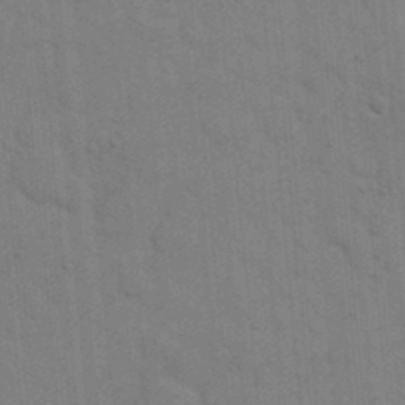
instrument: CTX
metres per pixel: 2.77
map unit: eHh
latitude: 18.6868
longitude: -64.2334
